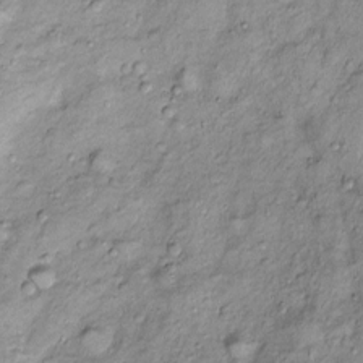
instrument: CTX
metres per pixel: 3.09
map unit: Htu
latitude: -4.8219
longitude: 159.7667
